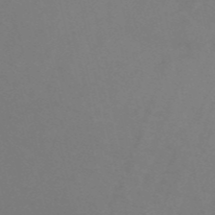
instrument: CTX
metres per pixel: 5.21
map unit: HNb
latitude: -54.3873
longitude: -45.6127
